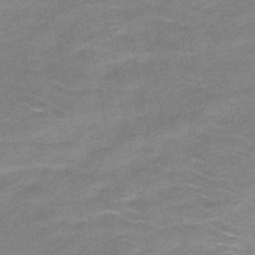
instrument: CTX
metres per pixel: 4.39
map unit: HNb
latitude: -48.3684
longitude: -42.1389
